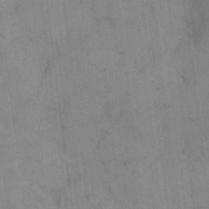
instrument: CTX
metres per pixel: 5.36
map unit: Hto
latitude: 8.9892
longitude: -60.9324
